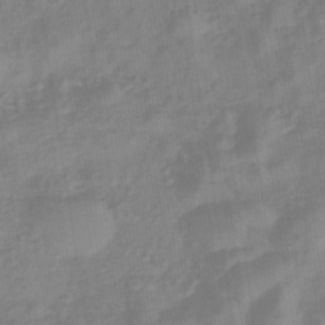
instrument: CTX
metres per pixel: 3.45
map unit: eHb
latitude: -45.5021
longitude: 83.8422
